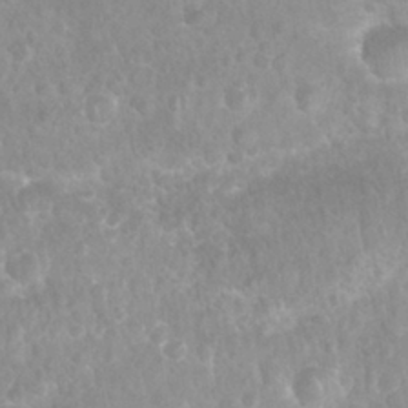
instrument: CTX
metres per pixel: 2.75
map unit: Nhu
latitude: 28.0444
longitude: -64.9703
